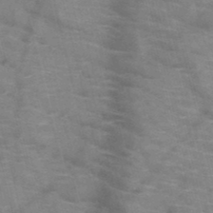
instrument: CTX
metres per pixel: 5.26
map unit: HNb
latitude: -47.5021
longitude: -47.9528
